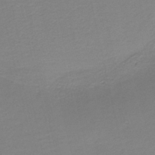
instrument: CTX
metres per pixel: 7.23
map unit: HNb
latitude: -41.1431
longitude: 50.1606
